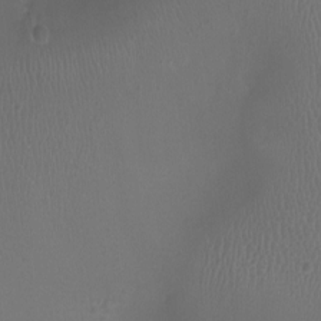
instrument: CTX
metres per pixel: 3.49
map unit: Ht
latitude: -2.8407
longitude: -18.6490
